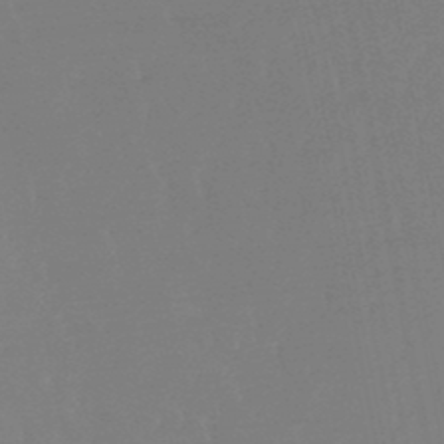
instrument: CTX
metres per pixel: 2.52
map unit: lHb
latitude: -48.4251
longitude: 72.3117
